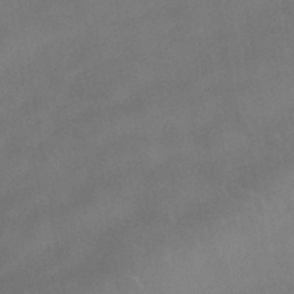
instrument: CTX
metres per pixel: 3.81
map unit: HNhu
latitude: -39.9178
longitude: 96.1795
